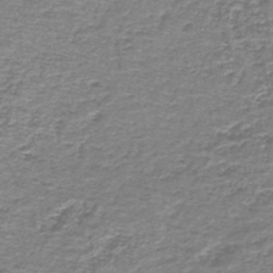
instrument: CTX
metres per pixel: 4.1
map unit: lHb
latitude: -44.1984
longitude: 57.3132
